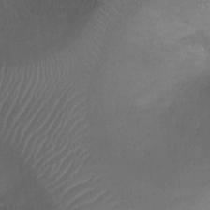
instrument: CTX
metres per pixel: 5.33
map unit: Ht
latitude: 1.0080
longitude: -32.4979
